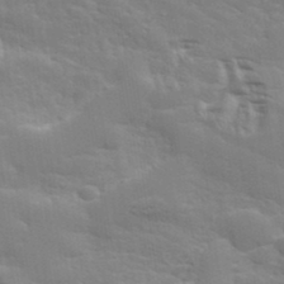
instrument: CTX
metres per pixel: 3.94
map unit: eHh
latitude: 36.4034
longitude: -133.4426
